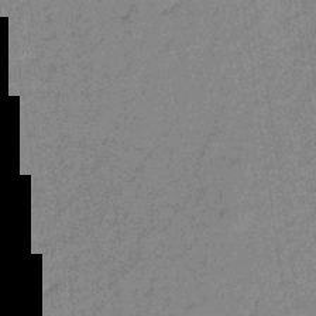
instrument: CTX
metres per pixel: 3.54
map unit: lHb
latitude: -32.0661
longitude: 66.4629
